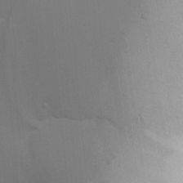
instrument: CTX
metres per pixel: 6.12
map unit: Aa
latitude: 26.1767
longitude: -131.1404
